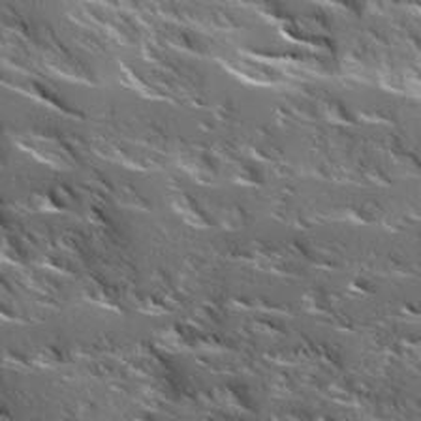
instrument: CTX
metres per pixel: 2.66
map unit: Ave
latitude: 17.3671
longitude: -129.8583
